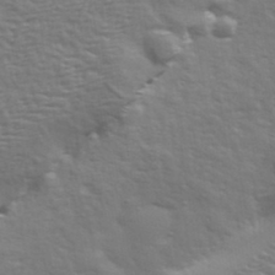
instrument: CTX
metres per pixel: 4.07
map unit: eHh
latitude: 35.4426
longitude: -81.0458
